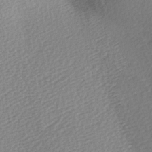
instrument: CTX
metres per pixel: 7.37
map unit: lAa
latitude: -5.5777
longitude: -121.1215
